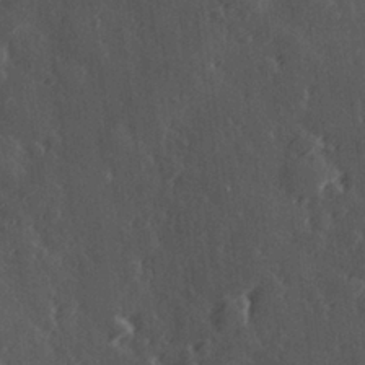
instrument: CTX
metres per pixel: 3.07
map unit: Hve
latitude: 27.0836
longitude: 146.2550
